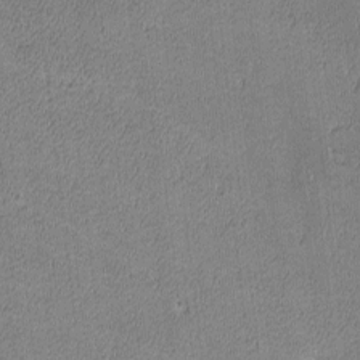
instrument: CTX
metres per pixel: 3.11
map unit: lHvf
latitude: -12.5196
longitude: -104.0255
